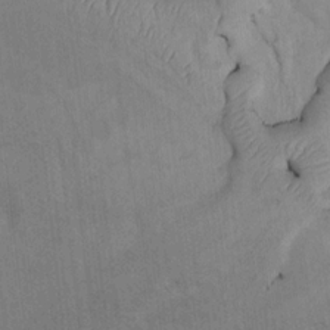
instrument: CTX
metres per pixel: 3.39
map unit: Htu
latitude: 2.2333
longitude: 148.8597
